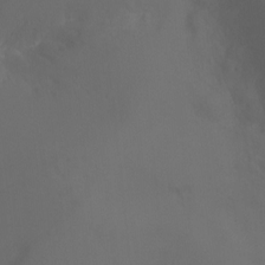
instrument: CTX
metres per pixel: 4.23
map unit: Ht
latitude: 1.2348
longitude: -34.2711
